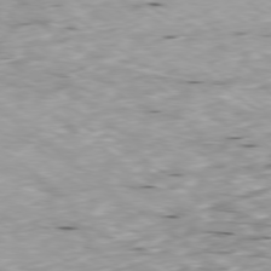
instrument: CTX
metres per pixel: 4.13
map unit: Ap
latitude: -78.8786
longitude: -91.9339
